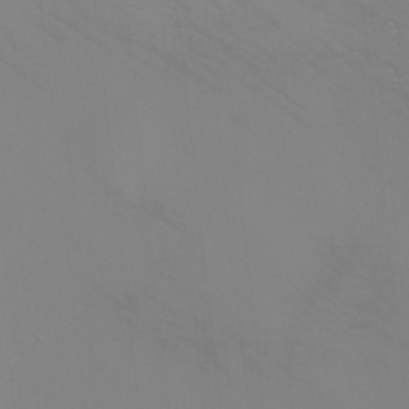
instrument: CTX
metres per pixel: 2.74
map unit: Htu
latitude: -6.4629
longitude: -71.6316
